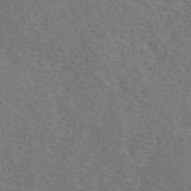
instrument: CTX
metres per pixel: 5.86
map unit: eAb
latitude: 42.3089
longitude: 104.6896
